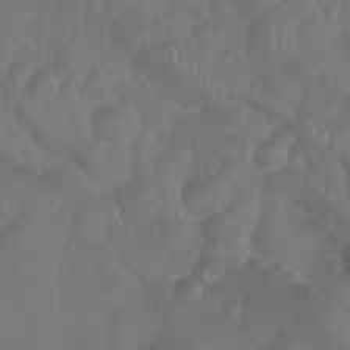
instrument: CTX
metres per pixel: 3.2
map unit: Nhu
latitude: 28.8947
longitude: -56.6112
